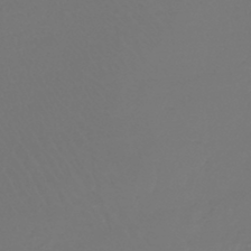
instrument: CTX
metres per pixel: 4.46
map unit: lHb
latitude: -43.1242
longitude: 67.5588
